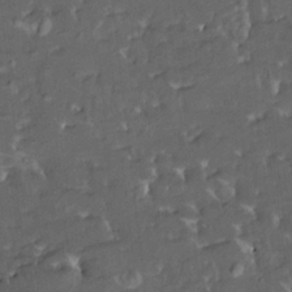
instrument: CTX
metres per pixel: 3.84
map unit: HNhu
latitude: 4.6301
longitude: 13.7667
